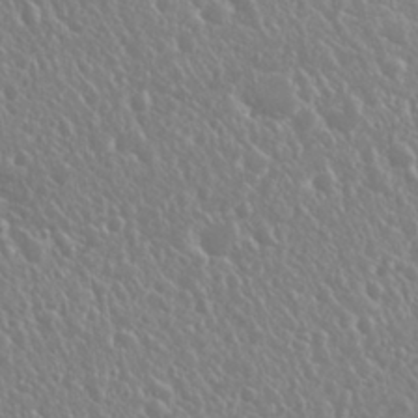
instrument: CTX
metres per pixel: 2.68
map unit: Nhu
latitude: 24.4034
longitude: -59.4049
